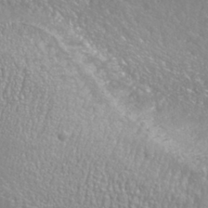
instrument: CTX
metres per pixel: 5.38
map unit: HNhu
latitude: -41.7666
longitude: 97.7289
